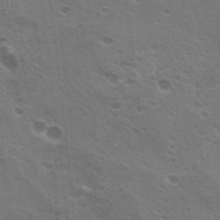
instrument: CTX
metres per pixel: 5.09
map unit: Hto
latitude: 23.1403
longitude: -42.2523
